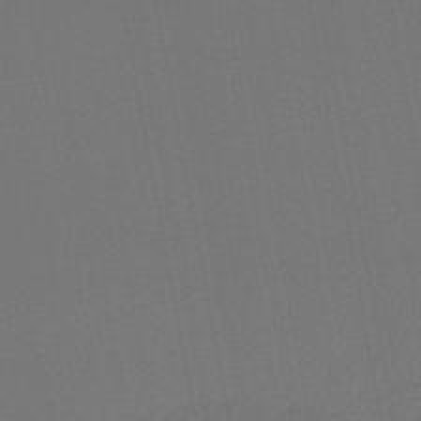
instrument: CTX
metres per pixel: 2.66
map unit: HNb
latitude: -47.5966
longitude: 58.1794
